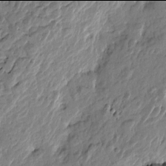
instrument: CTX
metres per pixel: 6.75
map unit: Htu
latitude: -2.0094
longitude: -179.4994
